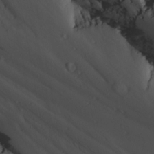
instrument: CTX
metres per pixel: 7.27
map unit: Hve
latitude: 13.6883
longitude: -91.1592
